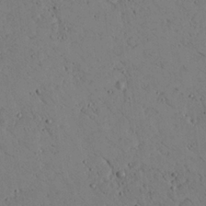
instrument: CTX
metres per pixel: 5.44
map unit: Aa
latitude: 22.2145
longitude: -140.4034
